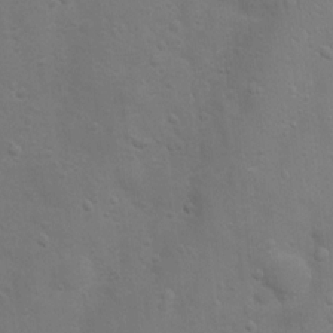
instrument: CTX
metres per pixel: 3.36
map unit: Nhu
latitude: 5.2348
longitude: -24.6301
